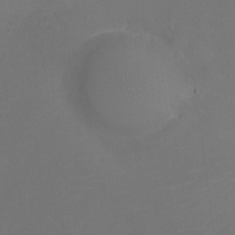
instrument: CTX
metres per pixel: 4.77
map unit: Ht
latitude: -6.3306
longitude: -26.5168
